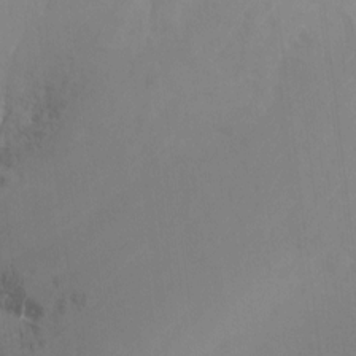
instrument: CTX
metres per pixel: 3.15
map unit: Nhu
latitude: -13.8800
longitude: -59.0836
